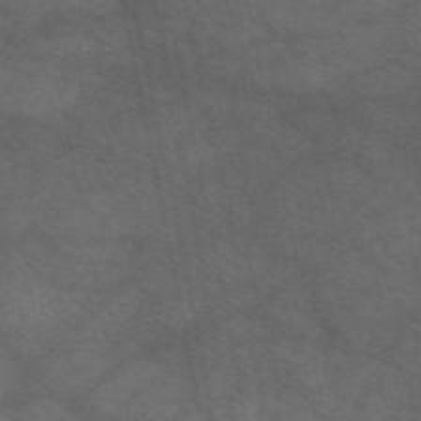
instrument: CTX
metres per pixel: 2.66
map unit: eAb
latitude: 51.1403
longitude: 110.7085
